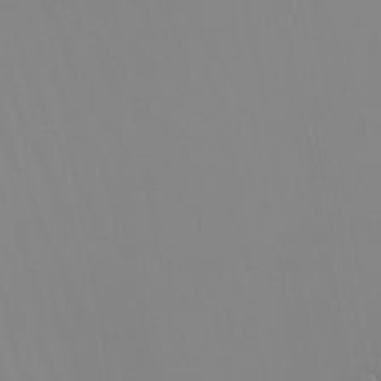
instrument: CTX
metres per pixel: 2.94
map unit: Nhu
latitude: -6.8597
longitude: -93.5938
